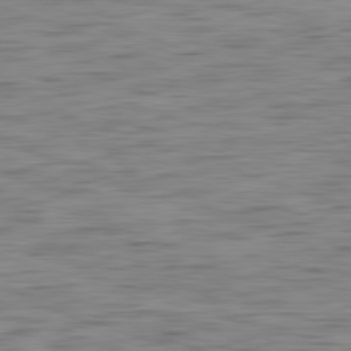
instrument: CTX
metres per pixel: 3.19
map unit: Ap
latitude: -82.2361
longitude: -78.3656
